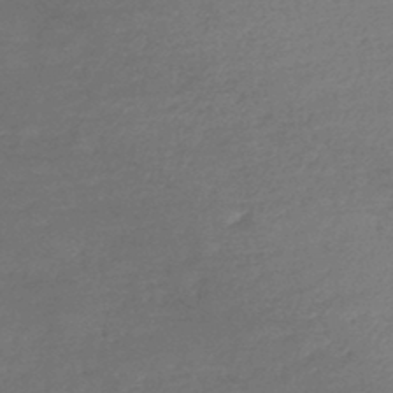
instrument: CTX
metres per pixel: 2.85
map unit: lHb
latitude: -44.3495
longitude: 71.7289
